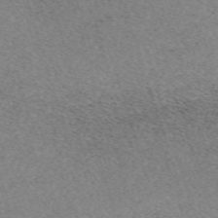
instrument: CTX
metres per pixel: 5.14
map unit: eHh
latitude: -62.3873
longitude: 51.8611
